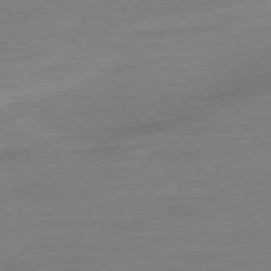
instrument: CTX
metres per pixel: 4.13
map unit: Hpe
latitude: -77.0297
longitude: -14.4223
